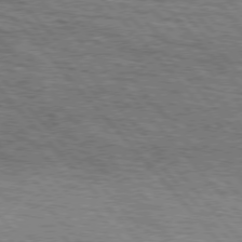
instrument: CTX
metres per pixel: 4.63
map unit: lApd
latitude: 75.6505
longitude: -83.1025
